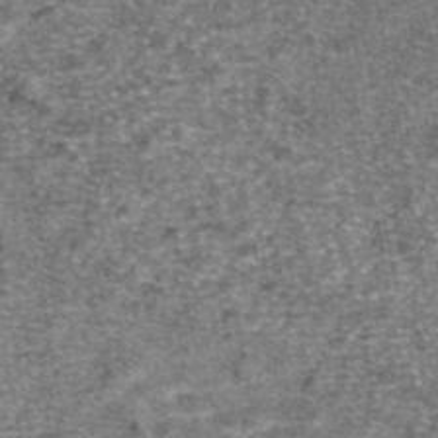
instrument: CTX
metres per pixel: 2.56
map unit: eAb
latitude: 47.1215
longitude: 106.9164
